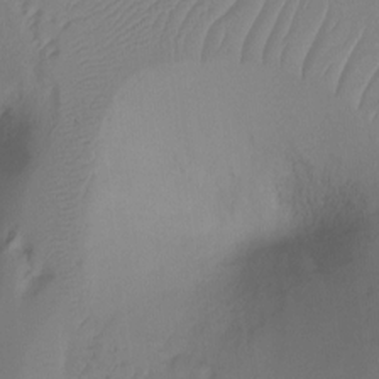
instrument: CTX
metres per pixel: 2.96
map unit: Ht
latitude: -10.2551
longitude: -28.6112
